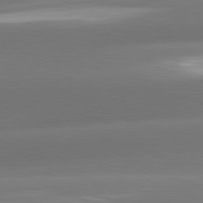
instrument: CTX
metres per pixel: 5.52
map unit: lApd
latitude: 81.5182
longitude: -160.4601
